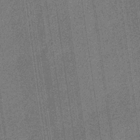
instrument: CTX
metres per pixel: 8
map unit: eHb
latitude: -30.6707
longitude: 64.4440
